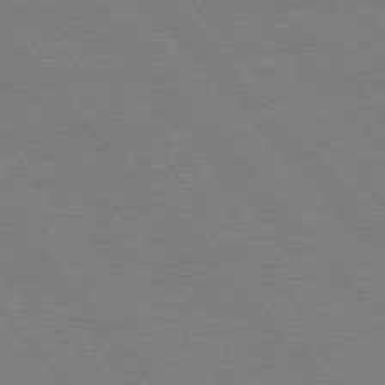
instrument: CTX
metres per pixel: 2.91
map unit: Hpe
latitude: 77.0647
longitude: -153.5938
